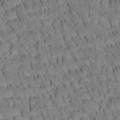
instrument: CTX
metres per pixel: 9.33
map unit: Htu
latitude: -4.1983
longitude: 173.1431
